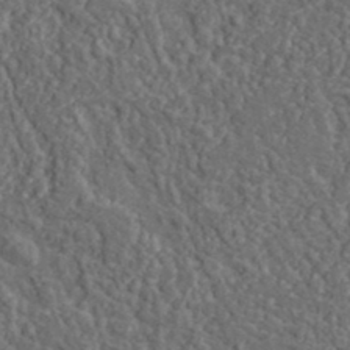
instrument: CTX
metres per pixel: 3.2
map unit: lHvf
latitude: 38.1389
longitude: -89.8773
